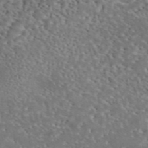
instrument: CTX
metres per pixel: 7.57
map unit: eAb
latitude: 45.1592
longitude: 114.9353
